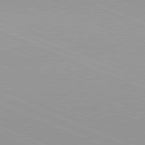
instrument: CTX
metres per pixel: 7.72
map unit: lApd
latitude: 81.6505
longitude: -168.9514
